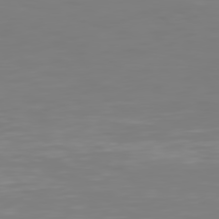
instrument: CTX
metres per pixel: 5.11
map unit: Hpe
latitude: 77.4993
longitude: -137.0837
